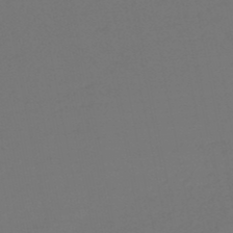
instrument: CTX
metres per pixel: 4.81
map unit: HNb
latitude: -47.9556
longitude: 57.3887
